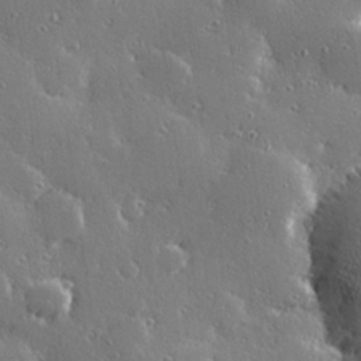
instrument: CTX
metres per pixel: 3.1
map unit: Hve
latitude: 28.2711
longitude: -92.6679
